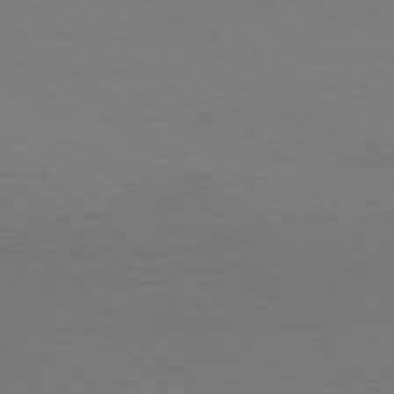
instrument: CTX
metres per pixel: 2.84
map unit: Ap
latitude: -78.1794
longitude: -84.6302
